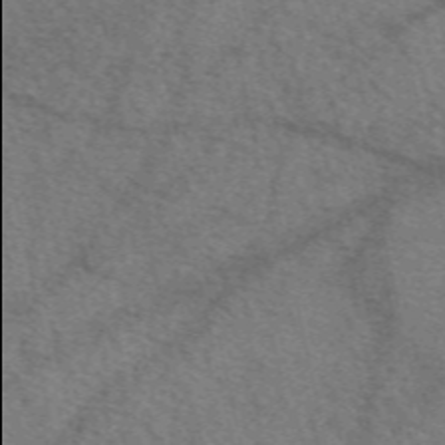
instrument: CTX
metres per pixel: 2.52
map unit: eAb
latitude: 50.4223
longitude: 114.0094
